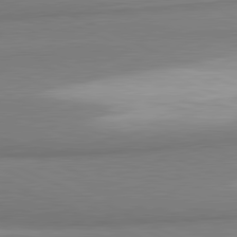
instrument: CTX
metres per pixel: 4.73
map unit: lApd
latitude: 81.2348
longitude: 165.9178
